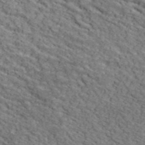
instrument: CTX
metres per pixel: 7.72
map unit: lHvf
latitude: 39.6694
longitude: -86.9514
